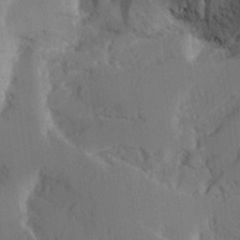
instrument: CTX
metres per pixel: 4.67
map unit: Aa
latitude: 26.0822
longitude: -132.3278
